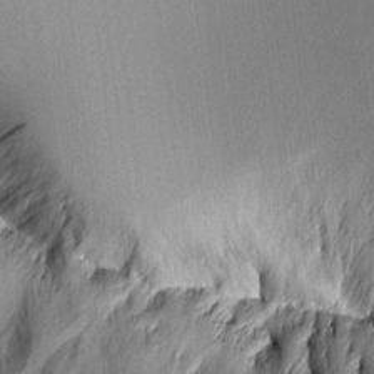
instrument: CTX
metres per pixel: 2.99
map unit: Aa
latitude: 11.3482
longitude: -127.9528
